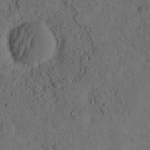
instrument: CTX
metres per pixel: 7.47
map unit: eHh
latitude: -1.6155
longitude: 17.1998
